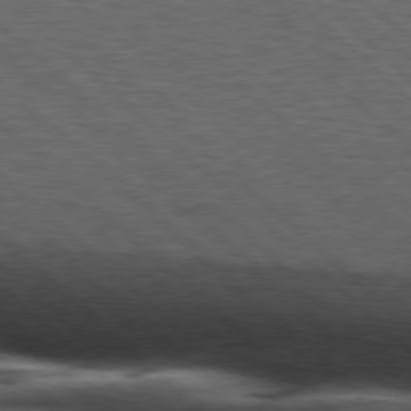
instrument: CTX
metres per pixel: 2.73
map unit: Hpe
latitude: 78.0444
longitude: -127.5182
